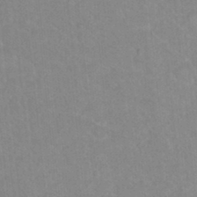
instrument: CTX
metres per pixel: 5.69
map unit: Hto
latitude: 16.4223
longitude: -34.9324
